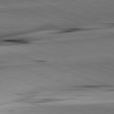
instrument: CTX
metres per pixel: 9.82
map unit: lApd
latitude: 81.8772
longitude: -151.4804
